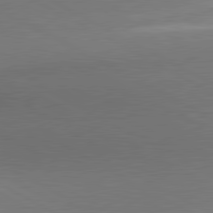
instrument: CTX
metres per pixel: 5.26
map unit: lApd
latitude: 81.0458
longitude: 135.8611
